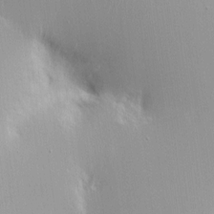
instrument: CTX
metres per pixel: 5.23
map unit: Nhe
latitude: -2.1416
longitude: -59.5560
